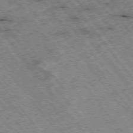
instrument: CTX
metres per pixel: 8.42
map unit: Hpe
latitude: -75.8423
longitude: -20.8758
